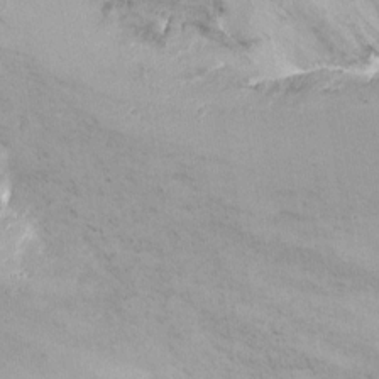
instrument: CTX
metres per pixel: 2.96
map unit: Nhu
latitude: -10.8786
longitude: -36.9136
